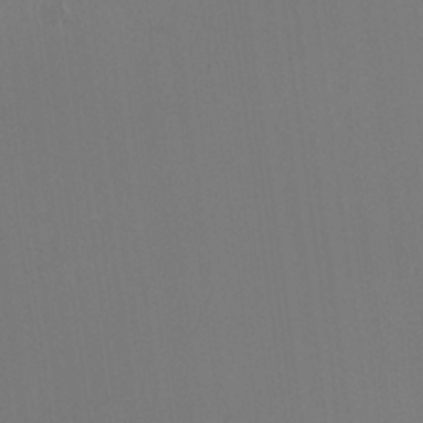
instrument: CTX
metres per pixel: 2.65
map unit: HNhu
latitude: -0.4062
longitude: -1.2537
